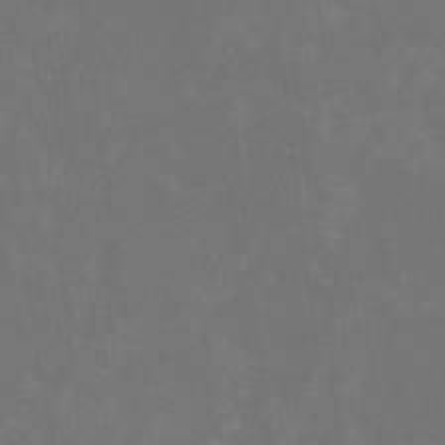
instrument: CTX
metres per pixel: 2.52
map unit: HNhu
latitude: 1.4048
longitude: -1.3103
